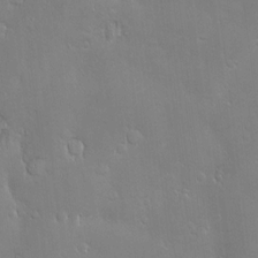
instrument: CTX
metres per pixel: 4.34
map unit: Hve
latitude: -10.4440
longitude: 173.9745
